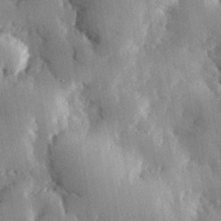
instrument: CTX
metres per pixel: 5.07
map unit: eHh
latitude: 30.0633
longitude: -79.8017
